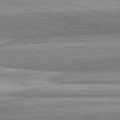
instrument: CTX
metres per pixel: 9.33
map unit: lApd
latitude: 82.6679
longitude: 167.5021
